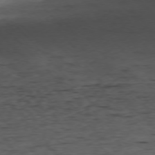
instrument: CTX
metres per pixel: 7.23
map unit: Ap
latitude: -76.7085
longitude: -91.6883
